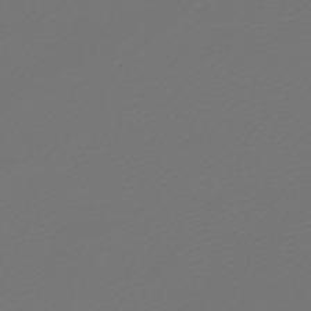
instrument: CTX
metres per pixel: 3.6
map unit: lHb
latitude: -47.0675
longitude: 59.8233
